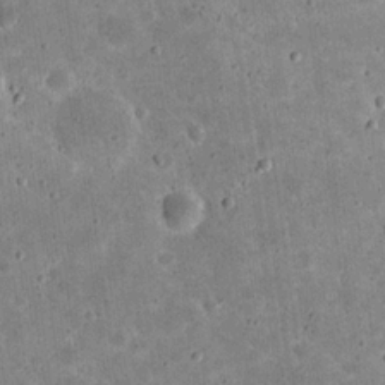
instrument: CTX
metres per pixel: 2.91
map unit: eHh
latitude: 21.1781
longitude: -65.0647
